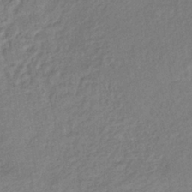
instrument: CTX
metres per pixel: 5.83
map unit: lHb
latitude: -37.4832
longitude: 68.7274
